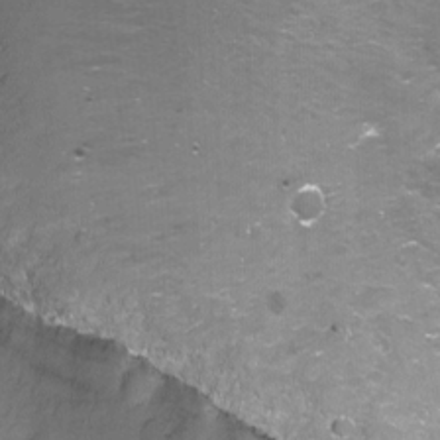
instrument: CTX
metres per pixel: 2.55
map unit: Nhu
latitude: -13.5588
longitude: -56.2522
